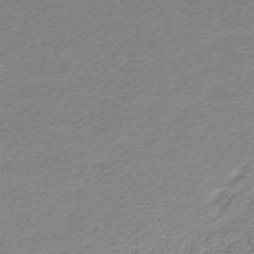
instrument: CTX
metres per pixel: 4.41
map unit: lHb
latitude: -42.0661
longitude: 52.2550
